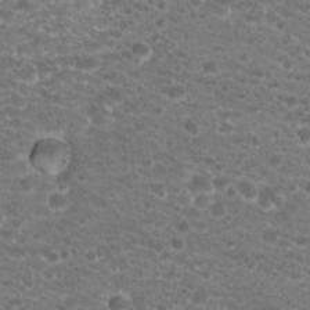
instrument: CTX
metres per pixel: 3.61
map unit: Hto
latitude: 19.6127
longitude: -37.4993
